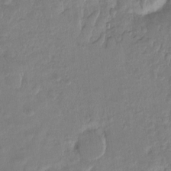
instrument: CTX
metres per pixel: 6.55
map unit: Ht
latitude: -14.0661
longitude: -57.9906
